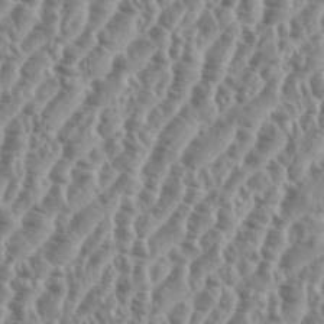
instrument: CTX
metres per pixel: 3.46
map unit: eHh
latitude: 36.5924
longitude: -135.9528
